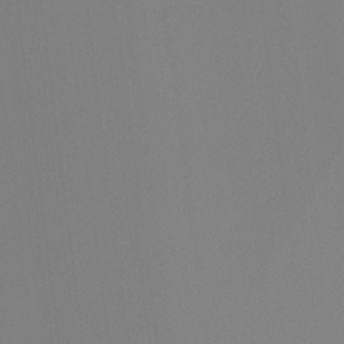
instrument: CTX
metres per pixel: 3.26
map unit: Ht
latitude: -4.5762
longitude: -61.1592
